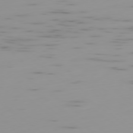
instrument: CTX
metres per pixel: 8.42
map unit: Ap
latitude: -78.8030
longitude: -61.4426
